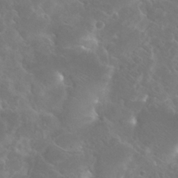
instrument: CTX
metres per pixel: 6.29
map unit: Hto
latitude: 27.3104
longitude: -38.4790
